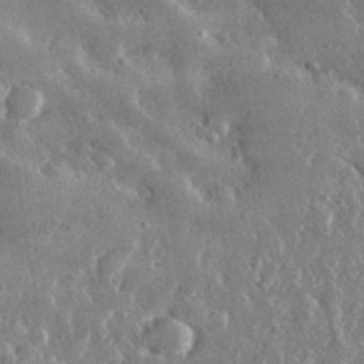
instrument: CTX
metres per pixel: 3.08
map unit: lHvf
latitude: 32.0633
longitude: -90.4034
